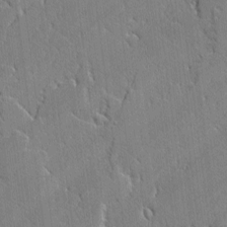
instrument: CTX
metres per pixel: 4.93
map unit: lAvf
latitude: -1.6722
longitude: -109.3859
